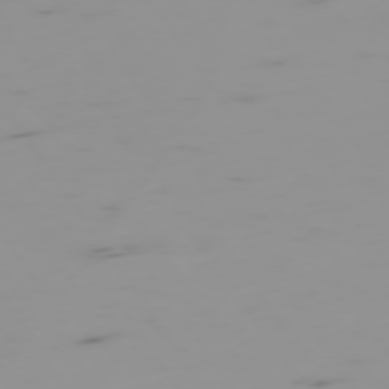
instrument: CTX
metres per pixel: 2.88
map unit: Hpe
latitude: -74.5196
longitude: 7.5021
